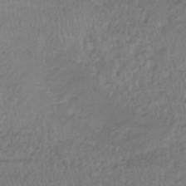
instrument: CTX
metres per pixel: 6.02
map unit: lHb
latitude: -38.6330
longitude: 72.9353
